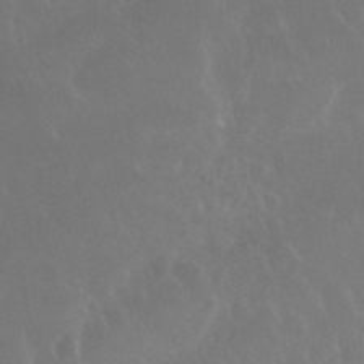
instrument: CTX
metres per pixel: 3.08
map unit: Nhu
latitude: 30.0633
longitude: -58.1578
